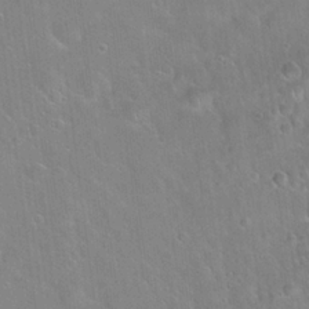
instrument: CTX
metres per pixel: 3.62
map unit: Hto
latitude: 22.2522
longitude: -52.1389
